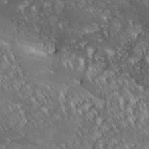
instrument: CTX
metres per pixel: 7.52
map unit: eHh
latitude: 36.3467
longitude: -133.6127
